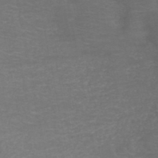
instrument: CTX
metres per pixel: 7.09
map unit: HNb
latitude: -49.3510
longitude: -46.7247
